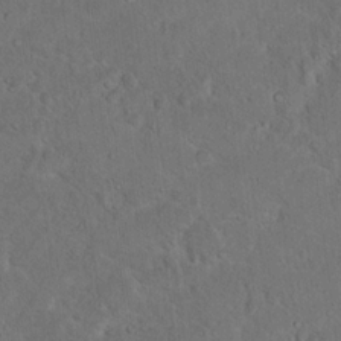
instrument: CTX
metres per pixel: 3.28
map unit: Hto
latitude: 15.6694
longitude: -37.8584
